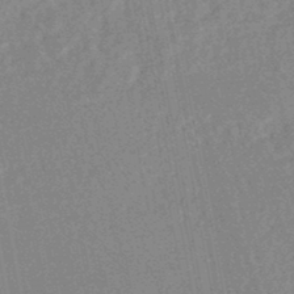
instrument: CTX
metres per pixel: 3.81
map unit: HNhu
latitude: -47.4265
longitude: 98.8975
